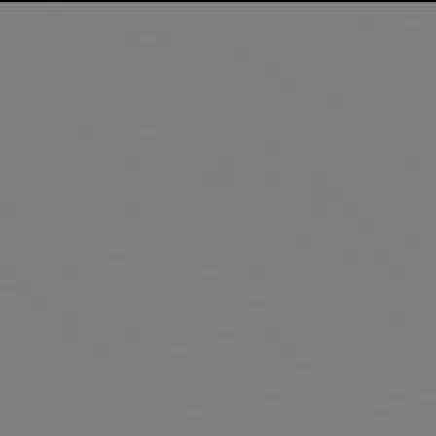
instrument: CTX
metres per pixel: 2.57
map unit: Hpe
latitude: 77.9906
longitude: -172.8569
